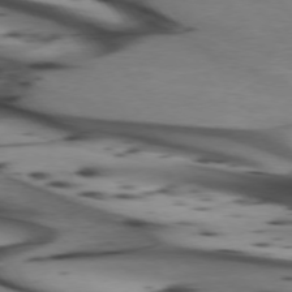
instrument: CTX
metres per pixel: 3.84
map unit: lApd
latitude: 74.3278
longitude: -64.4412
